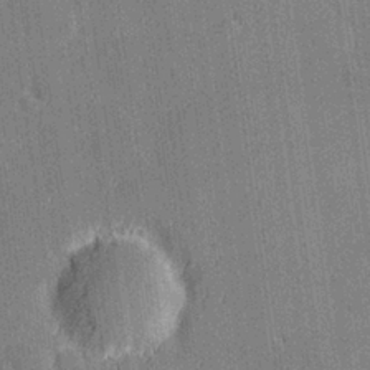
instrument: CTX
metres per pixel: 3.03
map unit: Hve
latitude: 27.4615
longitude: 144.5196
